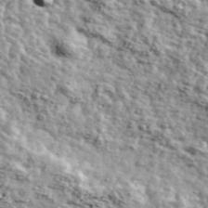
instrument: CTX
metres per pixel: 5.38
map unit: Ave
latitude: 43.0270
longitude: -110.8002
